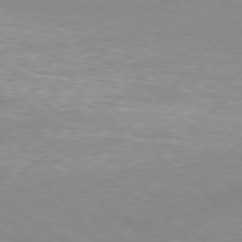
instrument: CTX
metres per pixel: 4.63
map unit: Ap
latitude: -80.0850
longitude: -66.4412
